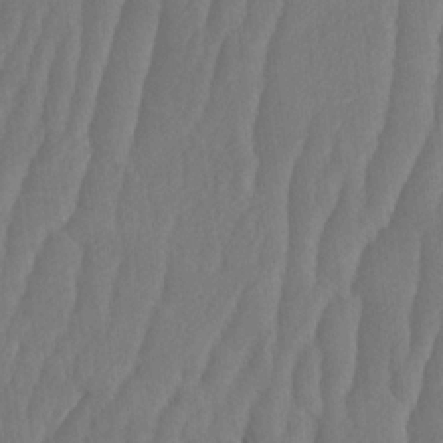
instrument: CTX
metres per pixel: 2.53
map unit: HNhu
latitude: -1.5022
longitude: 14.0094
